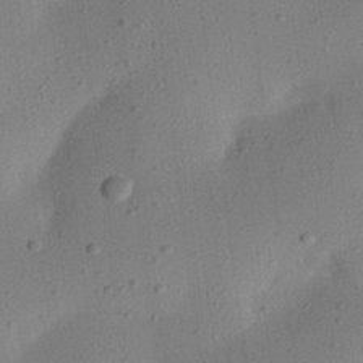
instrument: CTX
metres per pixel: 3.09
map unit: eHh
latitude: 24.6679
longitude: -70.2711
